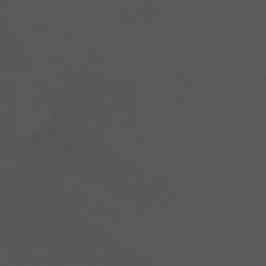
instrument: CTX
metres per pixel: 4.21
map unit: Ht
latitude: -15.0298
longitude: -50.7246
